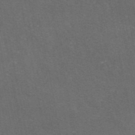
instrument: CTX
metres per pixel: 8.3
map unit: eAb
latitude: 47.2159
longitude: 116.2172
